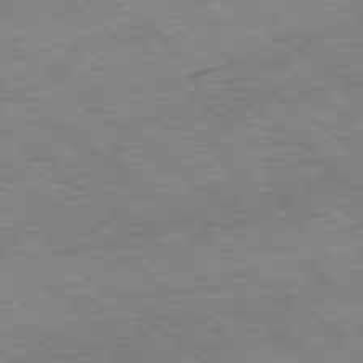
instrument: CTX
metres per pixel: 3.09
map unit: Ap
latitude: -78.9163
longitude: -48.6490
